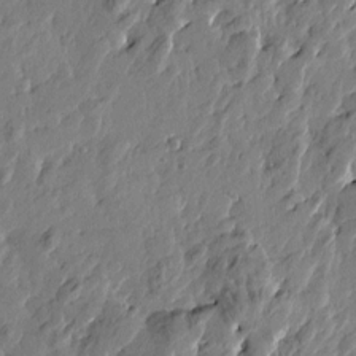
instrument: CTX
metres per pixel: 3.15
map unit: Htu
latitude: -2.5384
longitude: -179.7828
